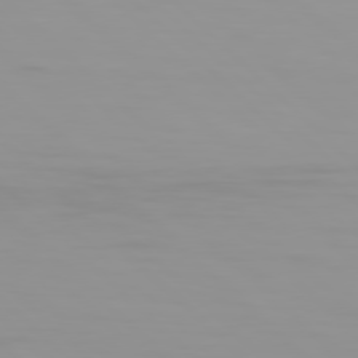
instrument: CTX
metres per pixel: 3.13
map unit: Hpe
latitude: 77.6694
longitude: -173.2536
